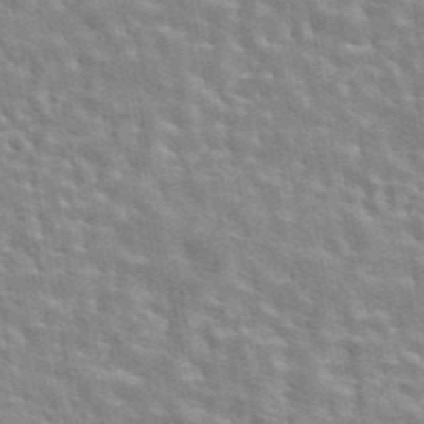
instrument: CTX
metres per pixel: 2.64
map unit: eAb
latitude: 44.5546
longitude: 109.9178
